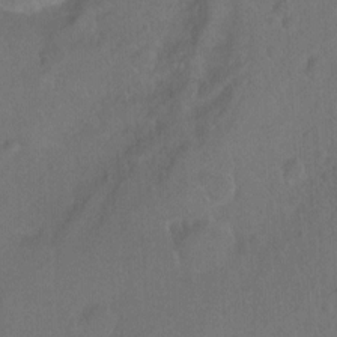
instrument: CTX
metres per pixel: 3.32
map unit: Ht
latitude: -7.7666
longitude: -37.4993
